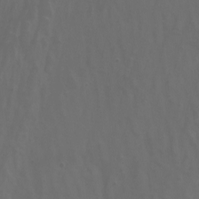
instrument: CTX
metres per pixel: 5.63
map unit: Nhu
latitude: -8.8030
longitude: -79.3293
